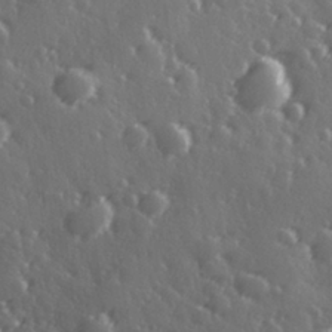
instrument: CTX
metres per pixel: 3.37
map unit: Hve
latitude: 27.5371
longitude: 146.9730
